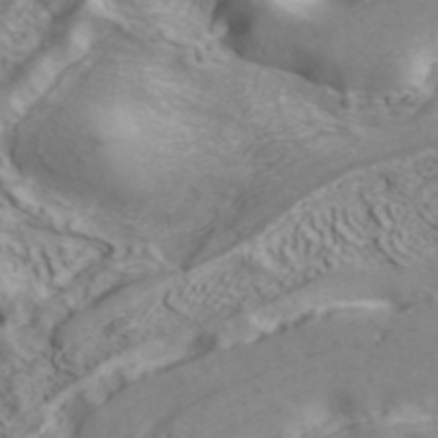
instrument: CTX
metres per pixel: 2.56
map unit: ANa
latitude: 41.1025
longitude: 14.8597
